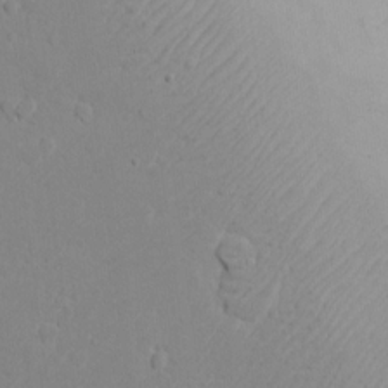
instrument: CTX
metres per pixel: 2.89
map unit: eHh
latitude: 14.5924
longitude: -71.2348
